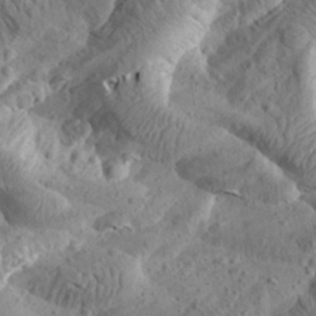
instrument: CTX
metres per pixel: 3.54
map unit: Aa
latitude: 24.9135
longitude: -144.0822
